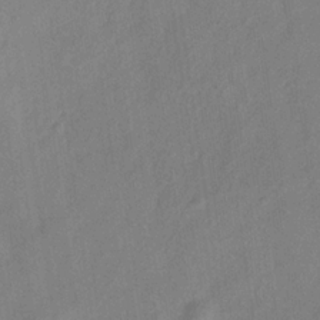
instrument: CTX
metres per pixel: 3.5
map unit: Hve
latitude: -32.9542
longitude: 92.2362
